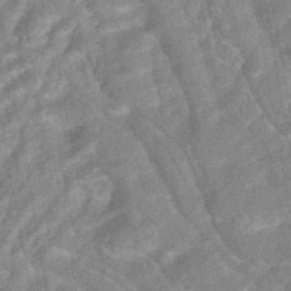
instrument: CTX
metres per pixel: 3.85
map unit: HNhu
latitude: -45.1809
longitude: 91.1998
